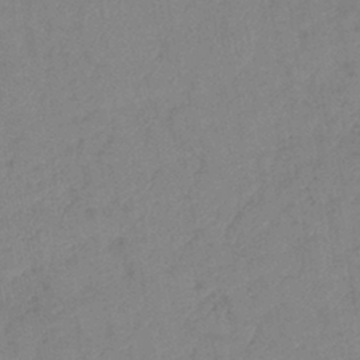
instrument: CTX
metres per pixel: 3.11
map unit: eHb
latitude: -40.0472
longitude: 77.7289
